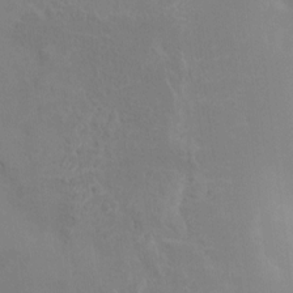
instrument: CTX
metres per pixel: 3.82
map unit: HNhu
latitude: 8.3845
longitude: -4.1200
